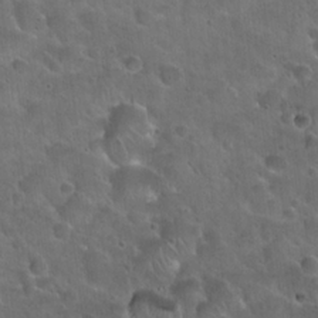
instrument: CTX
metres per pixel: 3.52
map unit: Hto
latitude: 22.4601
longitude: -53.5938
